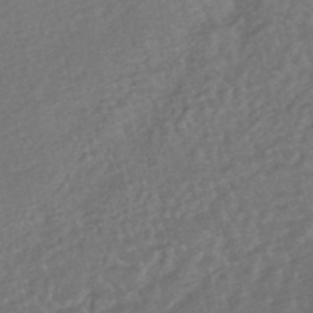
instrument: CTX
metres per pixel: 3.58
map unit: HNhu
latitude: -47.1242
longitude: 98.2928
